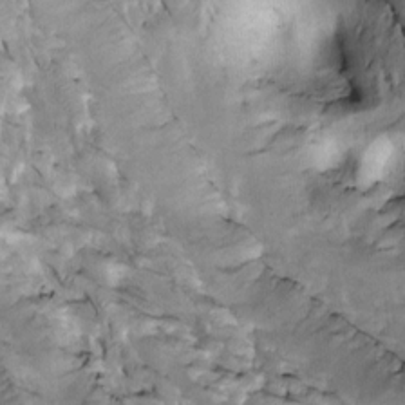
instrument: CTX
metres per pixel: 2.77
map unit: Htu
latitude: -2.8030
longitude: 149.2754
